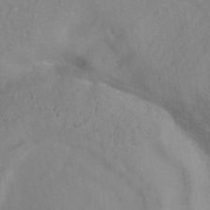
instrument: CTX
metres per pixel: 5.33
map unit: HNhu
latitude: -40.1039
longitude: 100.9541
